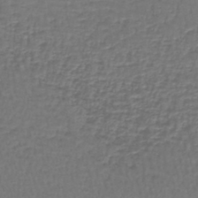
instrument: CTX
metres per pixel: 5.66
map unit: lHb
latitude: -43.5777
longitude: 58.6896
